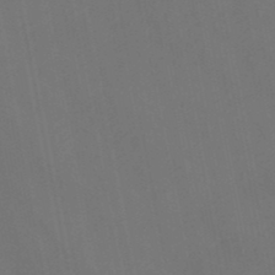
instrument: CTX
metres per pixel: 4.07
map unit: HNb
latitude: -47.7855
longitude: 56.5196
